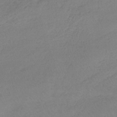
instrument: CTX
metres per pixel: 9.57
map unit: lHb
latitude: -42.0472
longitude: 59.0864
